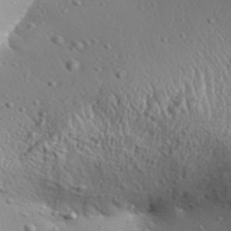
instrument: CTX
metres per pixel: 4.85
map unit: Aa
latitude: 31.5938
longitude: -134.8380
